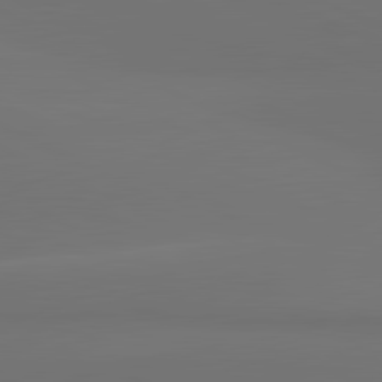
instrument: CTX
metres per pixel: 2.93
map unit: lApd
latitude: 81.8205
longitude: 152.1605
